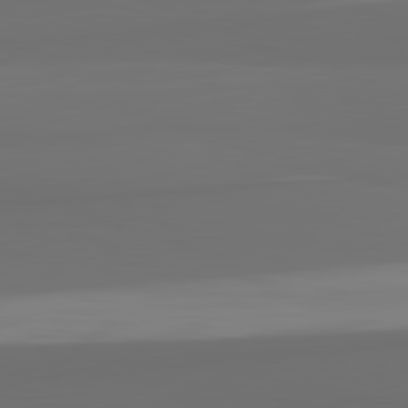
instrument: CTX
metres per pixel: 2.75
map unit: lApd
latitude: 82.6301
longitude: 166.4440
